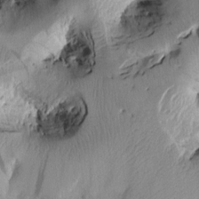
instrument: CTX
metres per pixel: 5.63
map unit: Htu
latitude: 1.9528
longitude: 176.4629
